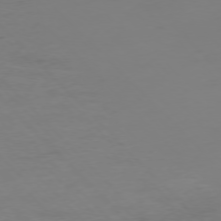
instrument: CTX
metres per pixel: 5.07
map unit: Ap
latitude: -77.0864
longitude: -82.8569
